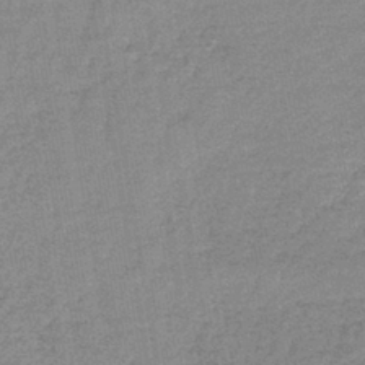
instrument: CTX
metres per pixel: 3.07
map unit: lHb
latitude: -41.4643
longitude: 66.6329
